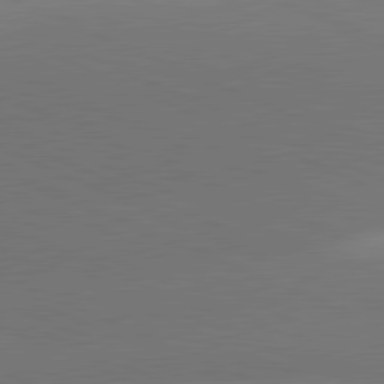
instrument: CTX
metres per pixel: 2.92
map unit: lApd
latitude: 81.3293
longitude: 136.3684
